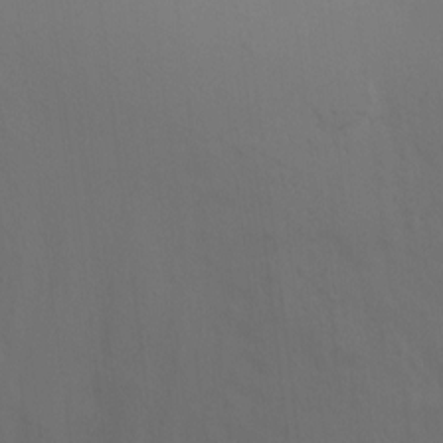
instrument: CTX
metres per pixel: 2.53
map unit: Ht
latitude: 1.7638
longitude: -25.0269
